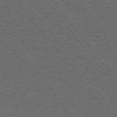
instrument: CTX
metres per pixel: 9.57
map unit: Hpe
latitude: 75.7261
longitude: -144.2333
